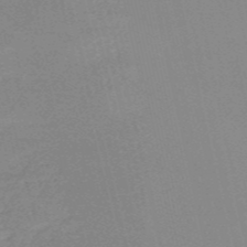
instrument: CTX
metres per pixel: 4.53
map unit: HNb
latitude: -53.3509
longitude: -36.8191
